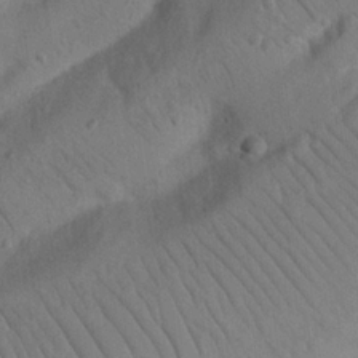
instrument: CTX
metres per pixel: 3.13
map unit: Nhu
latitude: 22.7624
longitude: -74.2900
